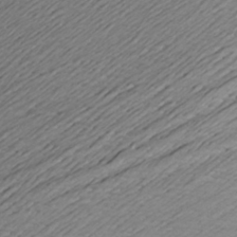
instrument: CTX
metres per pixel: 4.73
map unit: Aa
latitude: 22.4790
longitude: -144.2900
